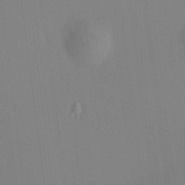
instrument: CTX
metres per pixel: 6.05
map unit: HNhu
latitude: 10.0444
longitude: 10.9353
